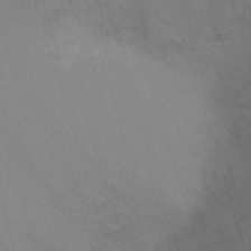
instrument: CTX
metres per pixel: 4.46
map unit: Ht
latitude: -8.7085
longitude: -31.0270
